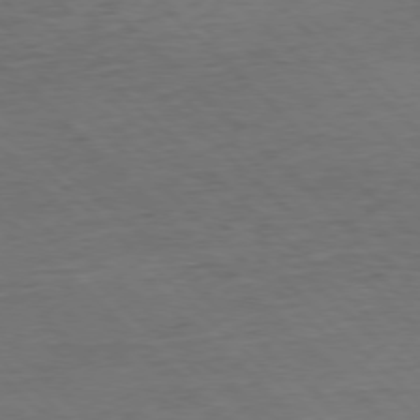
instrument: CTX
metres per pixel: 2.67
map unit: Hpe
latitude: -77.7100
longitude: 15.2754
